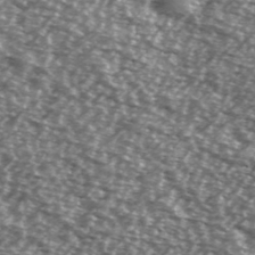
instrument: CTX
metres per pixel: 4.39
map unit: Ave
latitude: 38.5735
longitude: -112.3278
